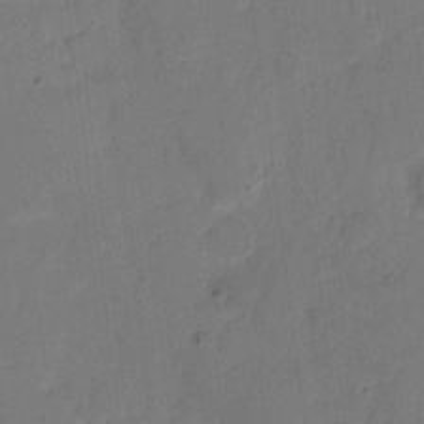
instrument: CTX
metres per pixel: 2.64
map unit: eHh
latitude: 6.0255
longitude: -65.5182
